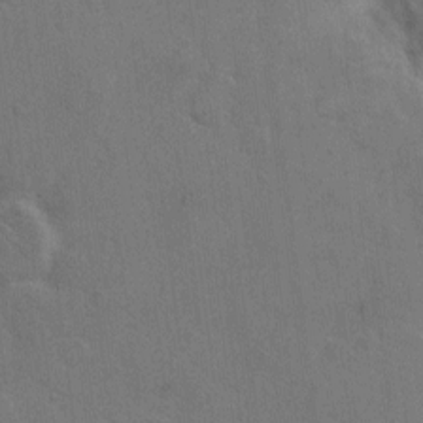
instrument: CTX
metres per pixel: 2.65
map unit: Hto
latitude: 6.1389
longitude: -62.5546
